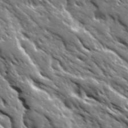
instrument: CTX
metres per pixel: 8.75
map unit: Ave
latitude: 19.7449
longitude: -135.2159
